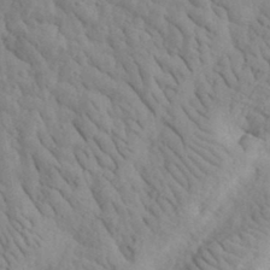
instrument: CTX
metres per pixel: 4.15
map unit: eHh
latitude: 34.7813
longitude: -78.2712
